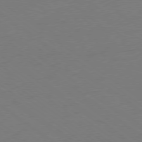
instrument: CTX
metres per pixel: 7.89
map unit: Ap
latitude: -79.2942
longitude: -98.7057
